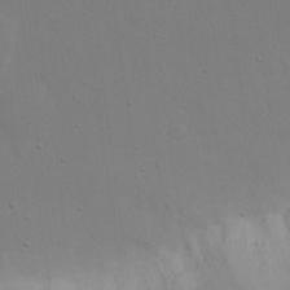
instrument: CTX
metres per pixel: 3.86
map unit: eHh
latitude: 18.1766
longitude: -71.6883
